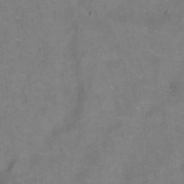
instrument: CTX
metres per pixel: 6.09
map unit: Hto
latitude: 0.3656
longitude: -33.3671
